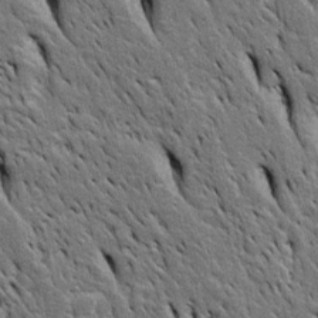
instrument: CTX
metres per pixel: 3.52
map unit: Htu
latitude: -3.5021
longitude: 151.0297
